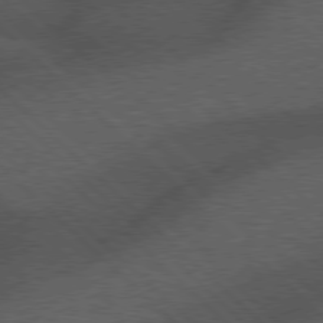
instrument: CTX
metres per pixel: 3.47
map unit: Hpe
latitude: 77.3859
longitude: -153.7072
